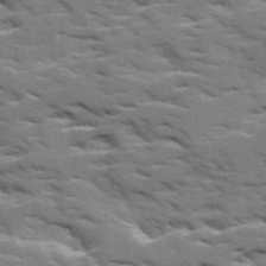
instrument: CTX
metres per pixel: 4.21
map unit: Ave
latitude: 18.1389
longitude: -129.8583
